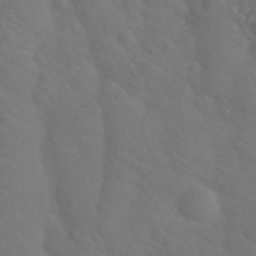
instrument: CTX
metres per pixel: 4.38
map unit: Nhu
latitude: 26.7435
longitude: -55.4615
